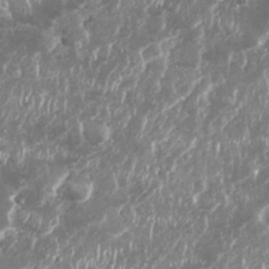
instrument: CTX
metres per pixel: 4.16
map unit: Nhu
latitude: 26.3278
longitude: -61.2348
